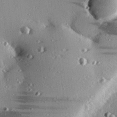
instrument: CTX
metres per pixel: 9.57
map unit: eHh
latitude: 23.0080
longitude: -89.9151
